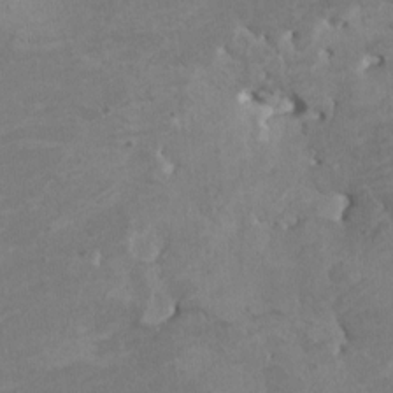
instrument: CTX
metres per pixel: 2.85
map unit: HNhu
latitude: 3.5749
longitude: -3.7827
